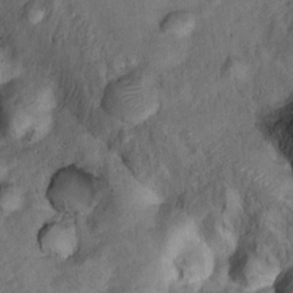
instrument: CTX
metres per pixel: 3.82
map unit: Hto
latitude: 15.1593
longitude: -30.3845
